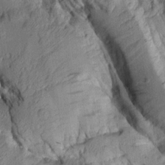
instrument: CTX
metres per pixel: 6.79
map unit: Aa
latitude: 8.7435
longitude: -128.3089
